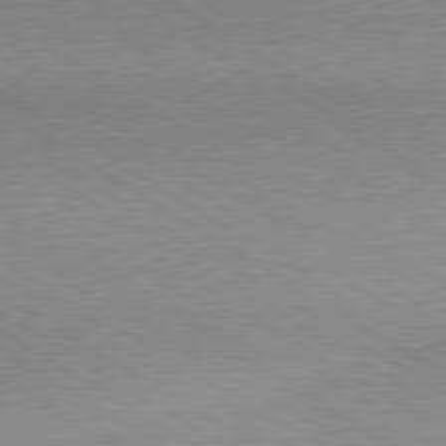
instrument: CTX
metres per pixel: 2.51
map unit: lApd
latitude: 80.0255
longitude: 166.8597
